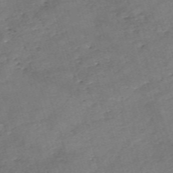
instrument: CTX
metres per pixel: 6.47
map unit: eHh
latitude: -54.8975
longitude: -90.8191
